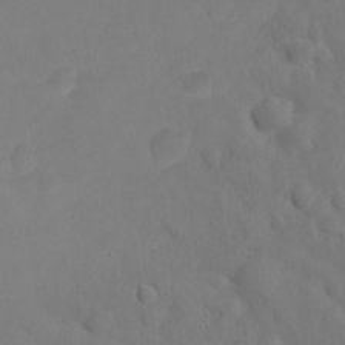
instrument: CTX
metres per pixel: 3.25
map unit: eHh
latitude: 22.1767
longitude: -63.0837
